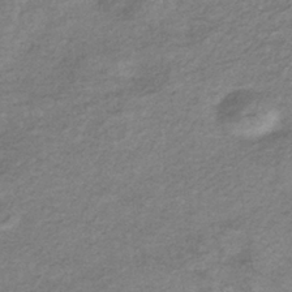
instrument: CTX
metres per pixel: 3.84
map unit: eHb
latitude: -36.9919
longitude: 76.1606
